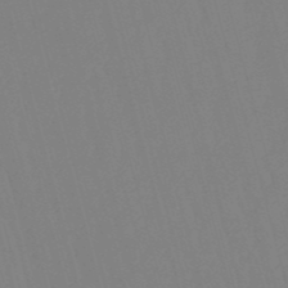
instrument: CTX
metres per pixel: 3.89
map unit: eHb
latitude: -50.6140
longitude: 75.5211
